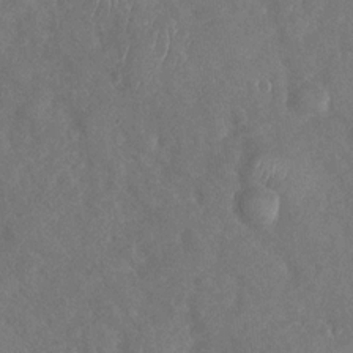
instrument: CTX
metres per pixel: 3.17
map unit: Nhu
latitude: -29.6344
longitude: -60.3089
